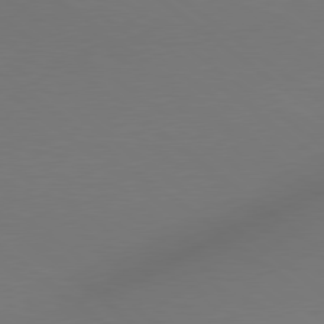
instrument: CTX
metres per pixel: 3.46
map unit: lApd
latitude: 78.8758
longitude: 175.3131
